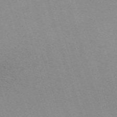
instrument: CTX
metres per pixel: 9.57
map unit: eHh
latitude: -62.3495
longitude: 49.6155
